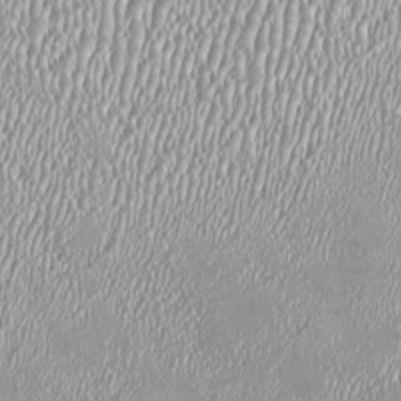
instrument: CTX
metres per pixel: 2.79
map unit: HNhu
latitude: -0.3307
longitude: -0.4412
